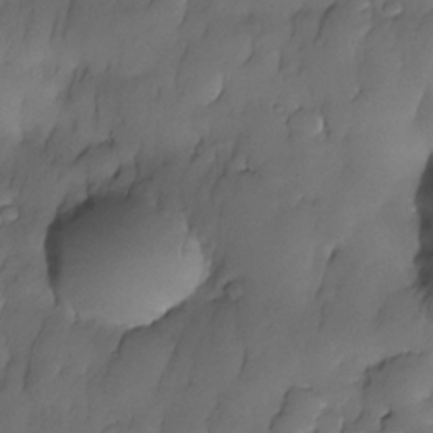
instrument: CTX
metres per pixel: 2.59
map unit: Nhe
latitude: -30.9164
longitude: -139.6694
